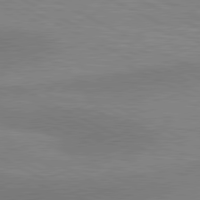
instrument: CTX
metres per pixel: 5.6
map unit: lApd
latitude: 80.7057
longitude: 124.0472
